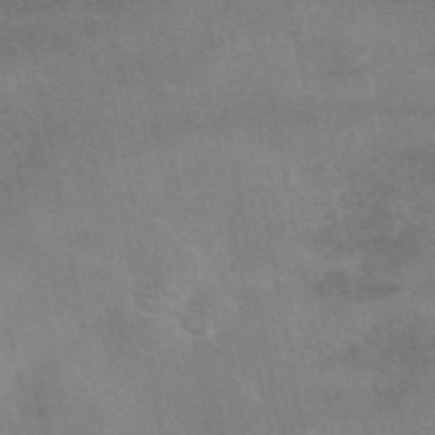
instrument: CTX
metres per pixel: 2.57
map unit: eAb
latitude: 48.5357
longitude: 122.7463
